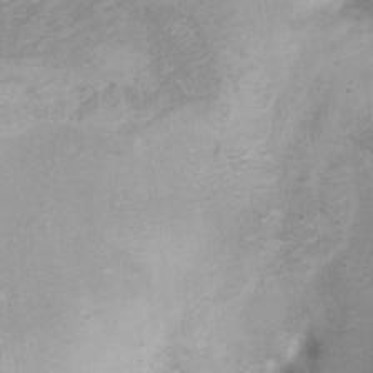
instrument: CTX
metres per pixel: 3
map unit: Ht
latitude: 6.3656
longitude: -36.3090
